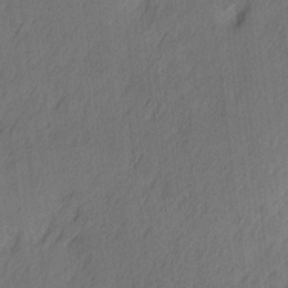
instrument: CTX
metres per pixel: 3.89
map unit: Ave
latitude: 13.7072
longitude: -106.5546
